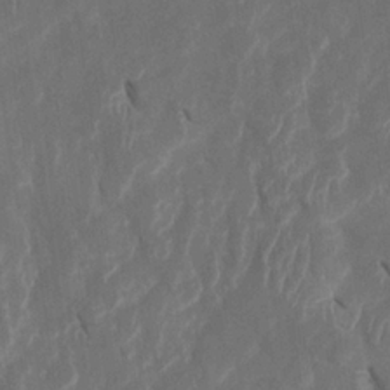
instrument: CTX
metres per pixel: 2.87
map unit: Htu
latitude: 0.5168
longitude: 147.4643
